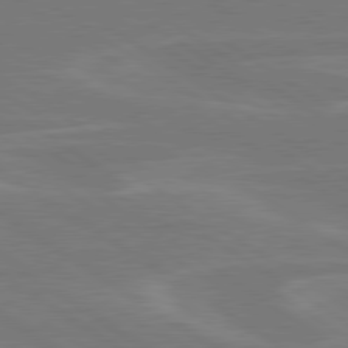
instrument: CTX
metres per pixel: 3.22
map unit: lApd
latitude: 79.7828
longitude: -125.2537
